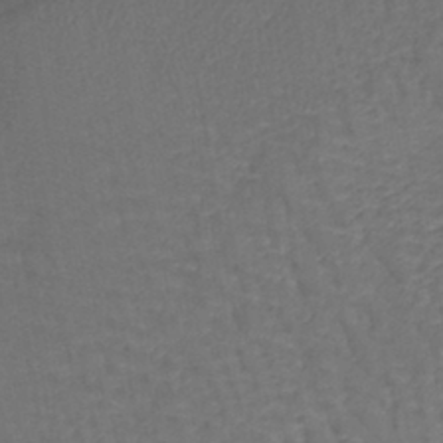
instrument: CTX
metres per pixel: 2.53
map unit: lHb
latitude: -39.8989
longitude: 62.2361
